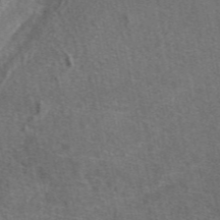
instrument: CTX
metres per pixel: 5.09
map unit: eAb
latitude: 48.4601
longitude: 115.7855
